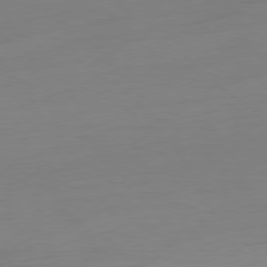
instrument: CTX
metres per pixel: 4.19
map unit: Ap
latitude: -79.1053
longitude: -65.4426
